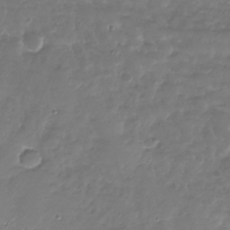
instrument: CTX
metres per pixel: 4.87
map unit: Nhu
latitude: -27.8611
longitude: -60.0633
